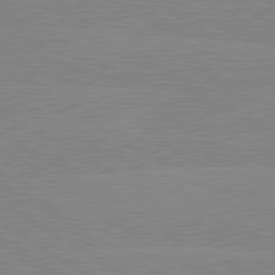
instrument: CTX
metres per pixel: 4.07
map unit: lApd
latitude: 80.1578
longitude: -125.9906
